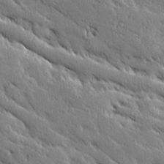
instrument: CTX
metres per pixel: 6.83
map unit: Ave
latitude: 20.1578
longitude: -136.4223
